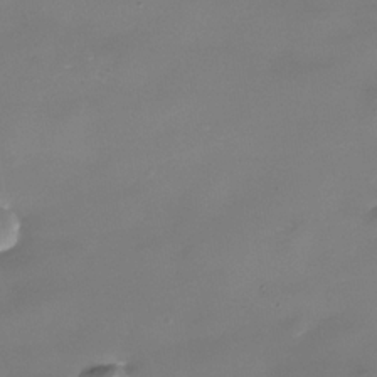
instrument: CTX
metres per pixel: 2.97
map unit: Nhe
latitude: -36.6896
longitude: -90.4979
